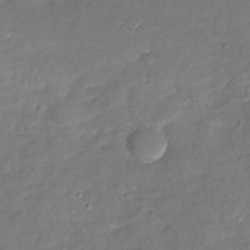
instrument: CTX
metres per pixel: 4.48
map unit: Nhu
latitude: -28.1795
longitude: -61.0080
